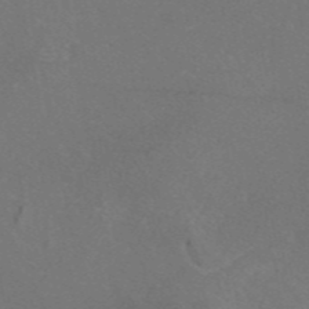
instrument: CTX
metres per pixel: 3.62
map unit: eAb
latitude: 47.0459
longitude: 109.8611
